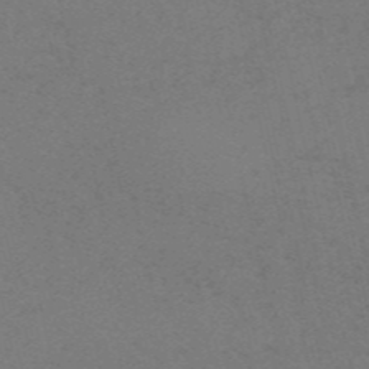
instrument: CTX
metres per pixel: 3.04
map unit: HNb
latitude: -54.6897
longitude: -41.5938
